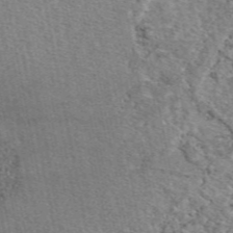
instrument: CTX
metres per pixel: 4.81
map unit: eAb
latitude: 48.8569
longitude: 113.9367
